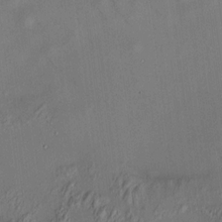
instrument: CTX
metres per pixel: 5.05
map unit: HNhu
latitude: 12.0444
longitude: 11.0675
